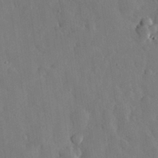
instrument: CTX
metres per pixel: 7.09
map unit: eHh
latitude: 30.8002
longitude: -78.3656
